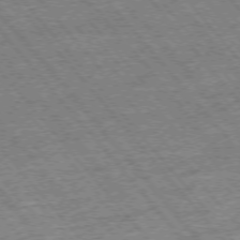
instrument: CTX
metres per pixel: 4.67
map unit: Hpe
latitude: -75.9367
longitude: -21.3104
